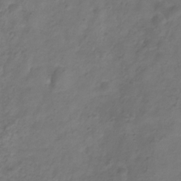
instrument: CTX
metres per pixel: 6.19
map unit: Hve
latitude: -33.1998
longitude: 91.9178
